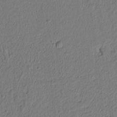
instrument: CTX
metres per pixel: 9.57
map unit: lAvf
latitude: 8.8002
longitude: 166.3117
